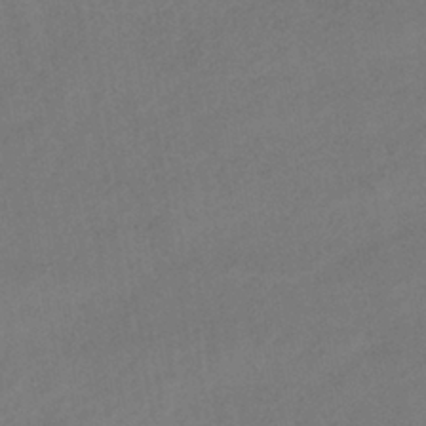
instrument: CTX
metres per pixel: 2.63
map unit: lHb
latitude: -38.3873
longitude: 69.0108
